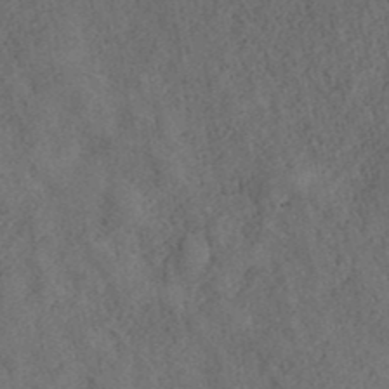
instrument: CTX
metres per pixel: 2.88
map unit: ANa
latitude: 39.5371
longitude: 18.4062
